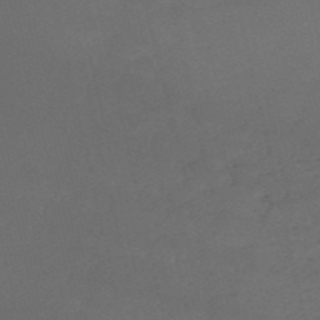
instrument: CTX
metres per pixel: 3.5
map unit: HNb
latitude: -53.4643
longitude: -42.0633
